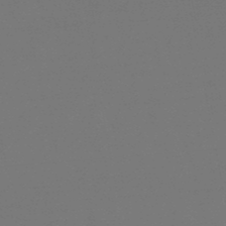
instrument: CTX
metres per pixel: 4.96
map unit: lHb
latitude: -47.9367
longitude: 69.5021
